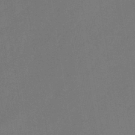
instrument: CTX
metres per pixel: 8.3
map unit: HNb
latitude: -44.7841
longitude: -39.0269
